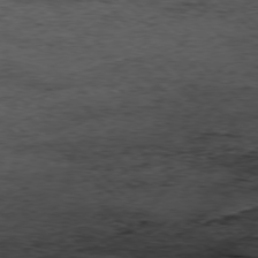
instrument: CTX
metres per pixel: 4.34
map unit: Hpe
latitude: -77.4832
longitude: 13.0864
